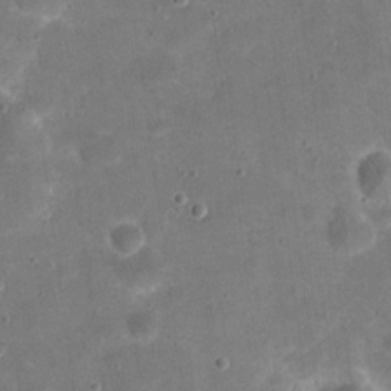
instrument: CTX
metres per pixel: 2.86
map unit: eHh
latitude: 20.4979
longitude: -65.2726
